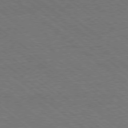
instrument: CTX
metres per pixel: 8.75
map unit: Ap
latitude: -78.8219
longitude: -83.7827
